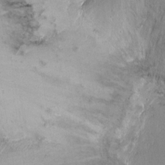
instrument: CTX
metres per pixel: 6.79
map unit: Nhu
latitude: -10.9353
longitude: -36.9325
